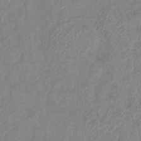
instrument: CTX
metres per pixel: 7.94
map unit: eHb
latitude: -40.0850
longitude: 78.0850
